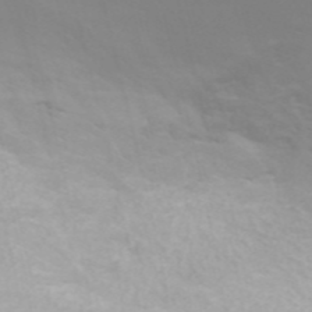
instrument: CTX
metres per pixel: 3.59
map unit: ANa
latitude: 45.0269
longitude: 29.2187
